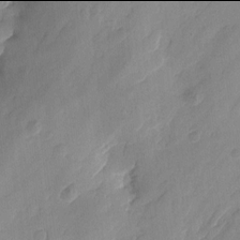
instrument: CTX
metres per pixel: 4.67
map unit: Htu
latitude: -2.0094
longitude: -176.5357
